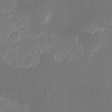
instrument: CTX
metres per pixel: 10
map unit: eHh
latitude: 4.6868
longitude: -69.7072
